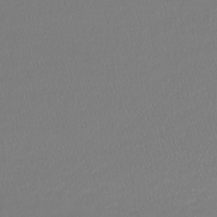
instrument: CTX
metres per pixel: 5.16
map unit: lHb
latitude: -41.7855
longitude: 71.6533
